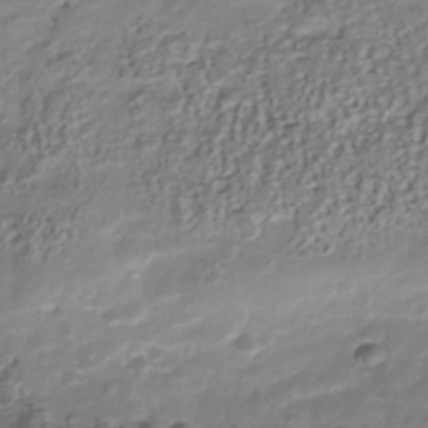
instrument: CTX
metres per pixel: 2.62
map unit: Nhu
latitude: -41.0675
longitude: -85.8017
